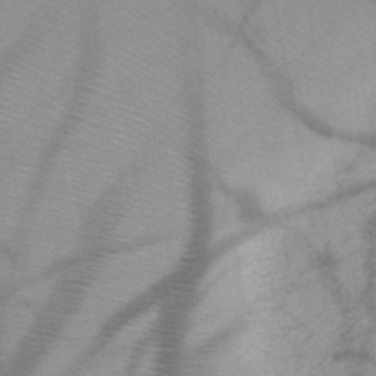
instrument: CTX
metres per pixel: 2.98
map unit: HNb
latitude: -47.0297
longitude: -41.1025
